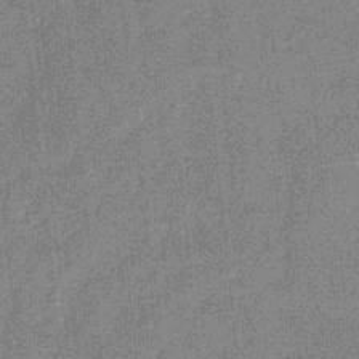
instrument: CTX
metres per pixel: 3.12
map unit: eHb
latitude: -30.7652
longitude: 73.4454
